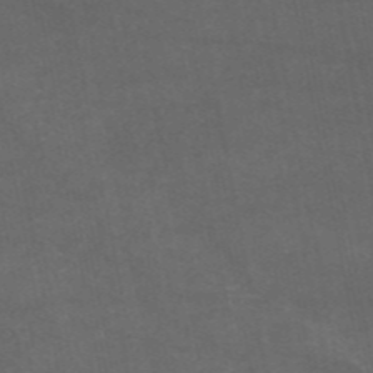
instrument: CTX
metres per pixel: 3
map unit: eAb
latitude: 46.9892
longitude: 124.3117
